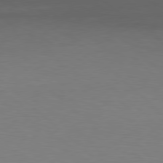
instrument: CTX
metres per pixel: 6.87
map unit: Hpe
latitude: 78.2523
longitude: -161.2915
